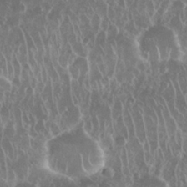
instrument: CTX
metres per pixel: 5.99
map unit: Nhu
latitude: 28.6868
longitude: -63.4049
